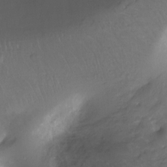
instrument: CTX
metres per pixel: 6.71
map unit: Ht
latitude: -11.9367
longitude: -45.8583
